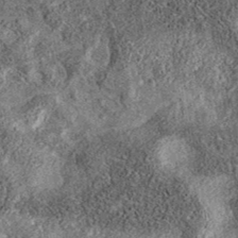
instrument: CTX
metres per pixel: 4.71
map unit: eAb
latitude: 36.4034
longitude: 107.0297
